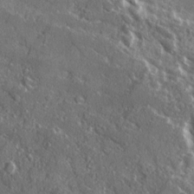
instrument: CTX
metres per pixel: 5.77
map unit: Ave
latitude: 16.5357
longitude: -130.0633
